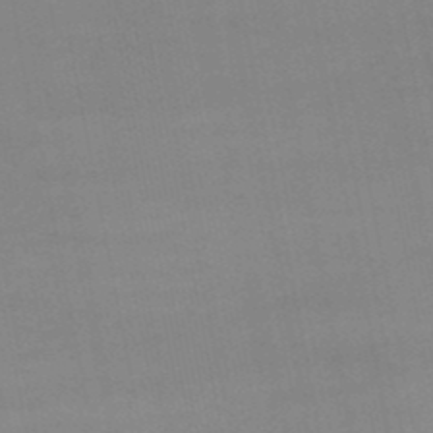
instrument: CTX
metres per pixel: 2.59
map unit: eHb
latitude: -49.8801
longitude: 67.8989
